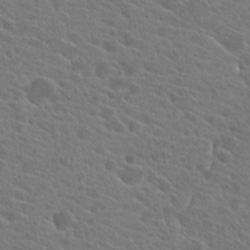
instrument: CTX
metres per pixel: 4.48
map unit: Hto
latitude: 22.0633
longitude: -39.7261
